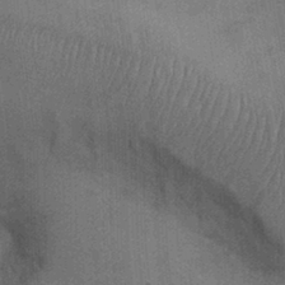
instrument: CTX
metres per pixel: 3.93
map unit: Ht
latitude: -3.8800
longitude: -15.2159
